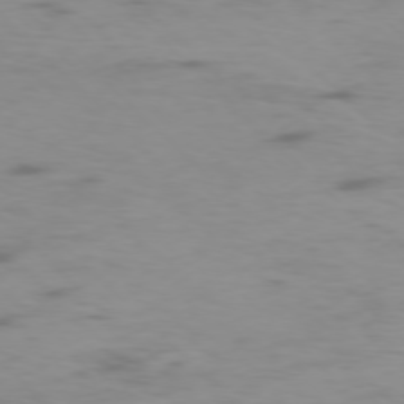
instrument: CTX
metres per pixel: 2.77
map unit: Ap
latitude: -76.4062
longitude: -68.2523
